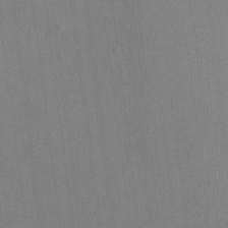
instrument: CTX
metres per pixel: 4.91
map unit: Ht
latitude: -1.4644
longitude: -17.0836
